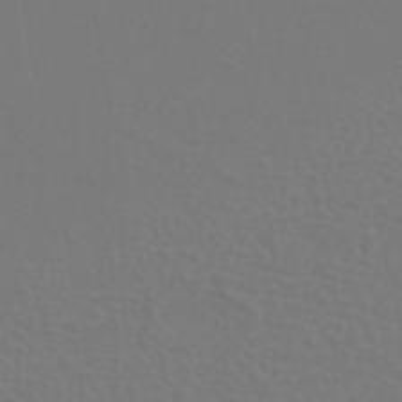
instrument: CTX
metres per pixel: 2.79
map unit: ANa
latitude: 43.3104
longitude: 23.1431
